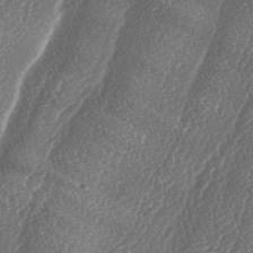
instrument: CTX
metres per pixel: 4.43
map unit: lAa
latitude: -5.0297
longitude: -129.5560
